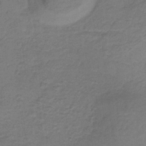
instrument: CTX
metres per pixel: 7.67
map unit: HNb
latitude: -32.1606
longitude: 58.8596
